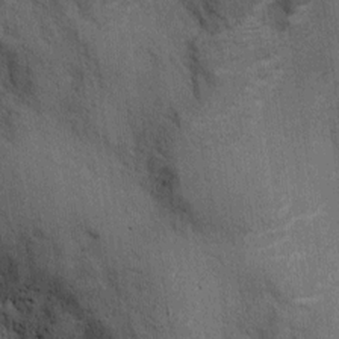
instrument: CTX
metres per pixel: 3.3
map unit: Ht
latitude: -3.7099
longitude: -13.6883
